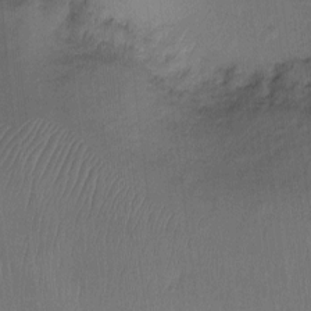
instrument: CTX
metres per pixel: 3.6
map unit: Ht
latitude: -2.0849
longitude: -32.9703
